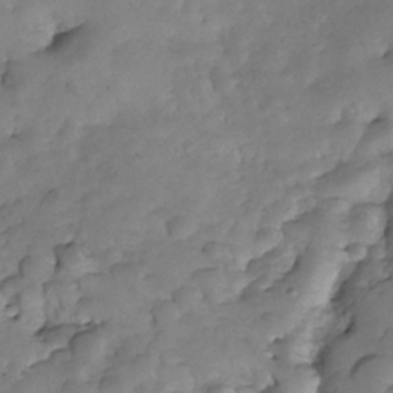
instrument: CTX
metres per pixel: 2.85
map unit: Nhe
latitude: -34.7085
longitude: -143.5371
